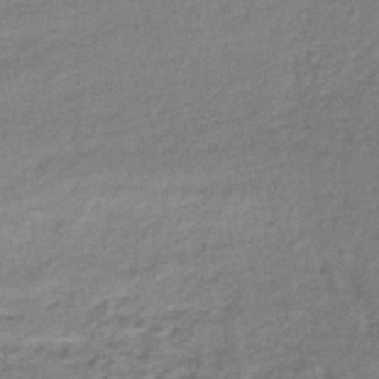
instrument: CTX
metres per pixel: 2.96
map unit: lHb
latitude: -40.4818
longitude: 62.0472
